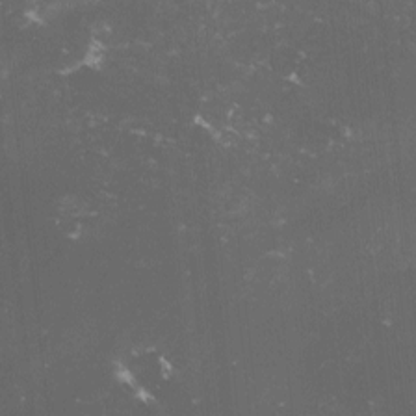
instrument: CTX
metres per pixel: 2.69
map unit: lHvf
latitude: -14.0094
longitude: -99.3859
